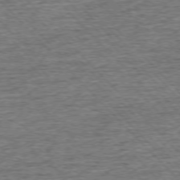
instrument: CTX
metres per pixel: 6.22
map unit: Ap
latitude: -76.1039
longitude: -92.3089
